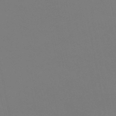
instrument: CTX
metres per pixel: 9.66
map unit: eHb
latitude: -37.8611
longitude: 74.8786
